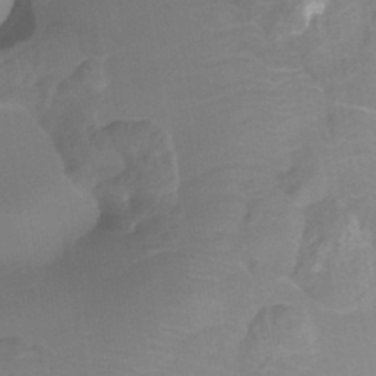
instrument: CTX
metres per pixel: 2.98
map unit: HNhu
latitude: -27.3887
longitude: 74.5574
